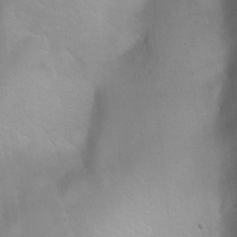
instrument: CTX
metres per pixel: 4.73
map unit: Ht
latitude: 0.6868
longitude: -37.4616
